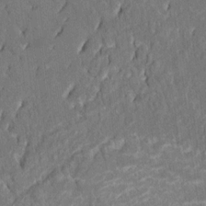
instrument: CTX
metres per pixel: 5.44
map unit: HNhu
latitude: 8.6113
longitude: -5.5371
